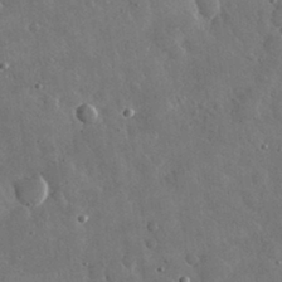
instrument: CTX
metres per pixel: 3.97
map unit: lHvf
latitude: 33.2159
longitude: -87.2537
